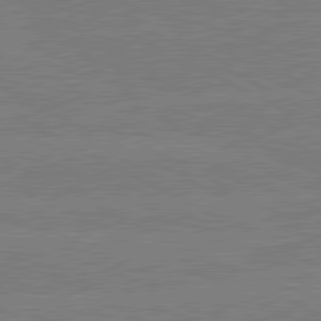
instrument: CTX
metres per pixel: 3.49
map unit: lApd
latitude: 80.6679
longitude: -127.8961
